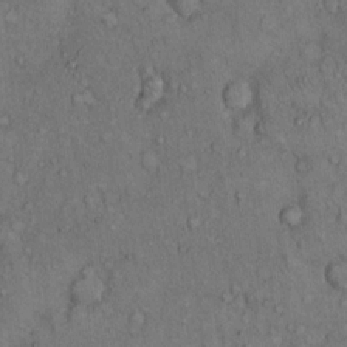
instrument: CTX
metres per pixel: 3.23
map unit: Hto
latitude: 10.3845
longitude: -59.6505
